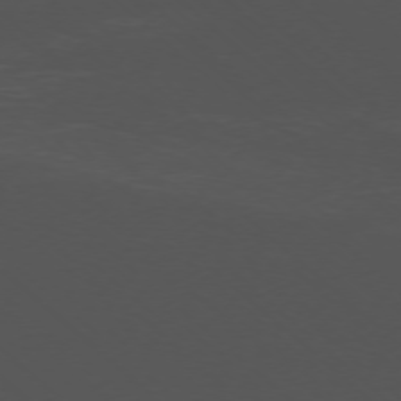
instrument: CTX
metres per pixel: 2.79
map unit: Ap
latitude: -76.6707
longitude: -66.9324
